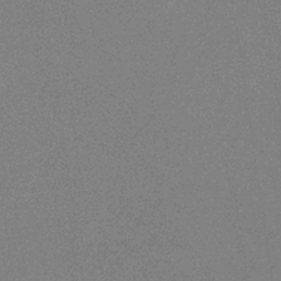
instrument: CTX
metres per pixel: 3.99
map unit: HNb
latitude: -34.9542
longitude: 52.8030
